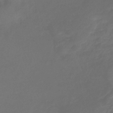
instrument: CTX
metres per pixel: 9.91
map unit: eHb
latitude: -39.3321
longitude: 76.8030
